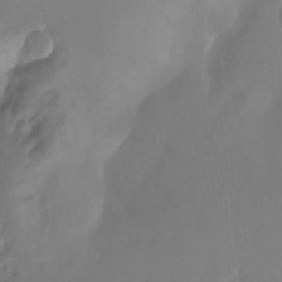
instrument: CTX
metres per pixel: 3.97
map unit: Ht
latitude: -14.5196
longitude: -56.8946
